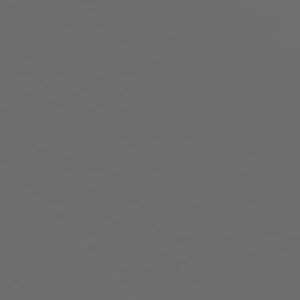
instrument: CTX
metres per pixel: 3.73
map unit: Hpe
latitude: 75.1403
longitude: -126.8569
